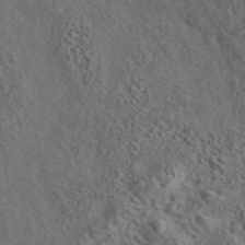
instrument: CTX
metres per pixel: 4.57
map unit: eAb
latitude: 43.9150
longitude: 114.9542
